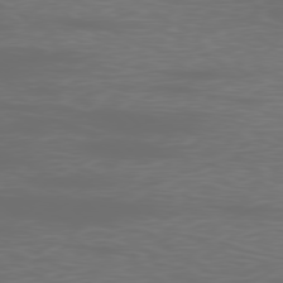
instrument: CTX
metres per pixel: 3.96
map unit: Ap
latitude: -78.7841
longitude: -69.2726
